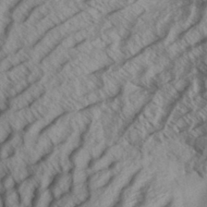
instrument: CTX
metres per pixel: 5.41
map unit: Aa
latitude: 33.8205
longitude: -139.4426
